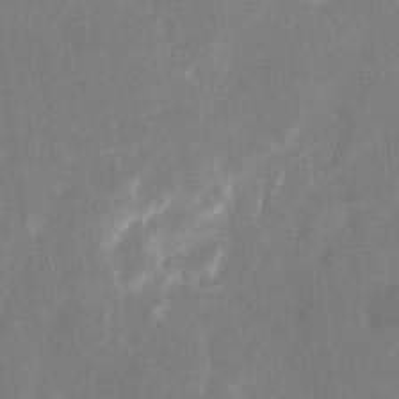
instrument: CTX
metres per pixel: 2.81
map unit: eHh
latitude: 8.7624
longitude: -70.5168
